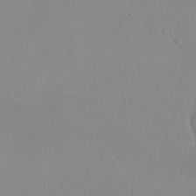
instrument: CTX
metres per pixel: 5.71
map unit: eHh
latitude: -9.8233
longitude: -68.2333
